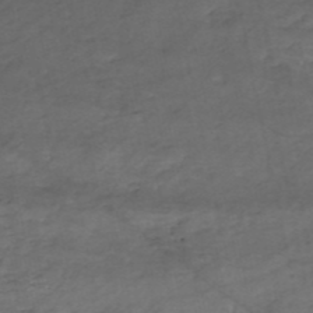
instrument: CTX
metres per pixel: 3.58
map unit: eHh
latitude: -51.4643
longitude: -24.3845
